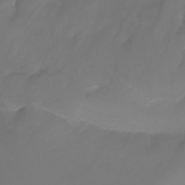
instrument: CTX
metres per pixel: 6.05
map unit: Nhu
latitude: -7.0297
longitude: -82.7057
